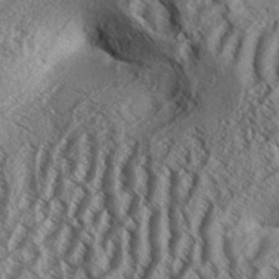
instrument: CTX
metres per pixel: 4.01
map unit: Aa
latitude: 33.2915
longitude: -137.5182
